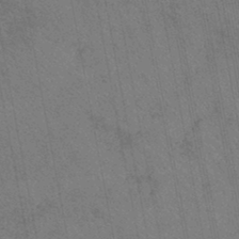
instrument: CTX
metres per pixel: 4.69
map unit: lHb
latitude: -43.8044
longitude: 74.9542
